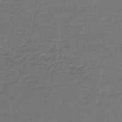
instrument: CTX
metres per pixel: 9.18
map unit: lHb
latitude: -43.9178
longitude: 57.2943
